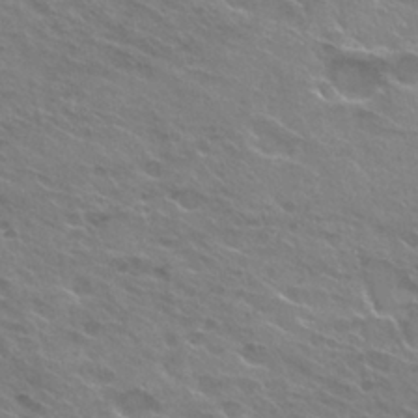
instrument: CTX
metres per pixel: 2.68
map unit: Hto
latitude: 25.4237
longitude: -37.6127
